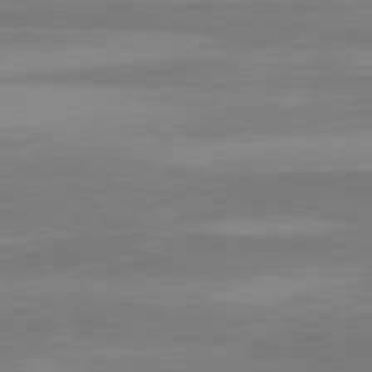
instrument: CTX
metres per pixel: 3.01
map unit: Ap
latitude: -81.8612
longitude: -85.3482
